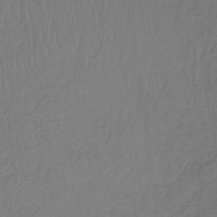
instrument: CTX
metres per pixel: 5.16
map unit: lHb
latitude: -38.8030
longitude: 61.8233
